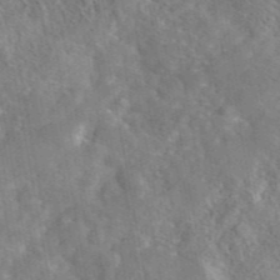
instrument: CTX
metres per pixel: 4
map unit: eAb
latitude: 45.4804
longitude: 116.6140
